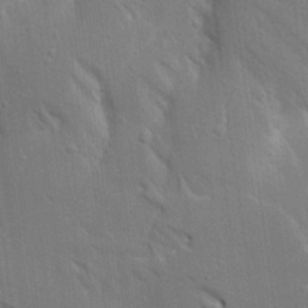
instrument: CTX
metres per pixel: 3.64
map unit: Aa
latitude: 16.1767
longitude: -149.3671
